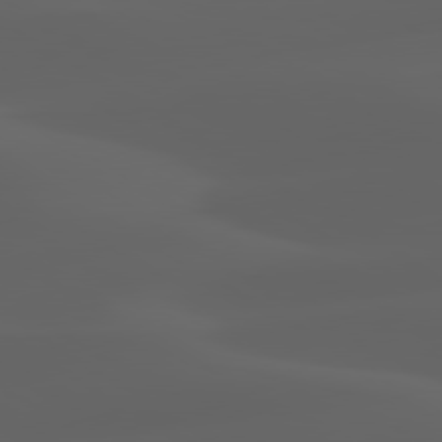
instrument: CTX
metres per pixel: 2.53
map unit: lApd
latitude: 80.1578
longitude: -93.0647
